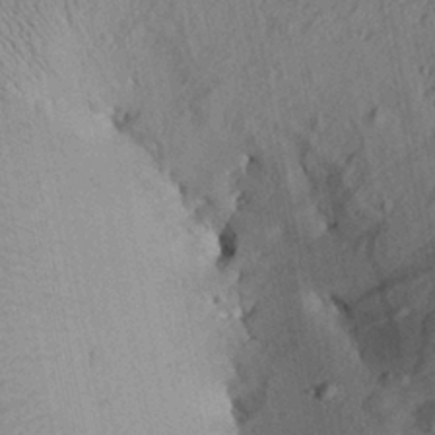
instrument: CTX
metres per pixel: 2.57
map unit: Aa
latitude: 27.7072
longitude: -135.0647
